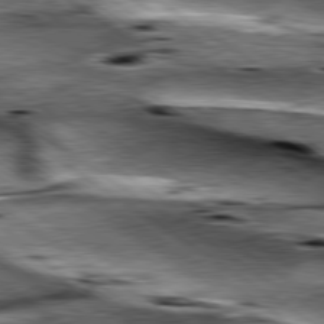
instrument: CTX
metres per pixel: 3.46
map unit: lApd
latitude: 79.7072
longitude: -49.0647
